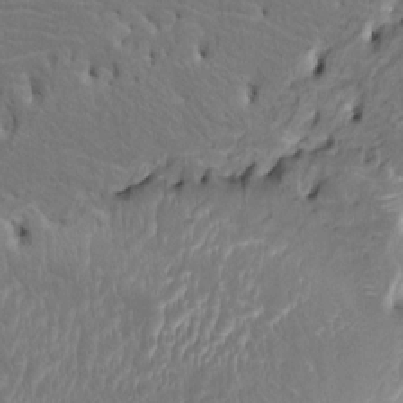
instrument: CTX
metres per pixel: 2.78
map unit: HNhu
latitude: 7.6316
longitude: -3.8961
